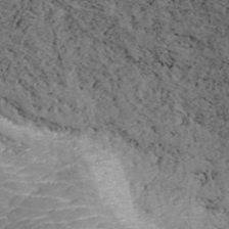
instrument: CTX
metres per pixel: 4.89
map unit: ANa
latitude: 41.4237
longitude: 54.6708
